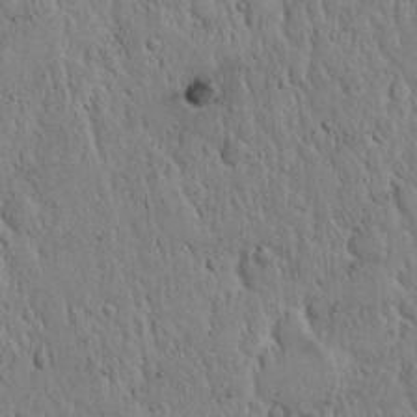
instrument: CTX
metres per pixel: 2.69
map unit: Hto
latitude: 14.7247
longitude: -56.7057
